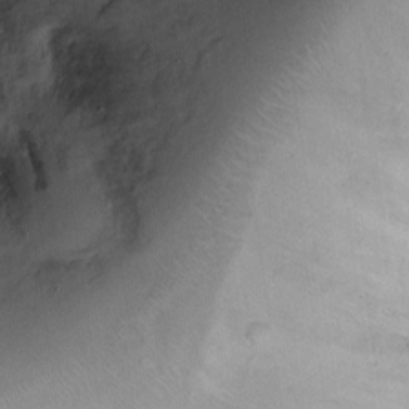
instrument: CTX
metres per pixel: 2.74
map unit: Ht
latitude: -2.1227
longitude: -14.5546
